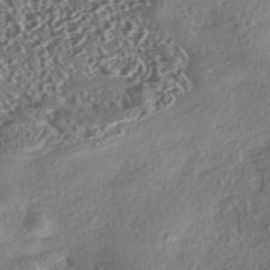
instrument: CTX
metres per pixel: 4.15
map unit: eHh
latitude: -42.7841
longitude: 121.4832
